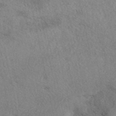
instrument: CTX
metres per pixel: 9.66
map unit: eAb
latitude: 40.8757
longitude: 109.4076
